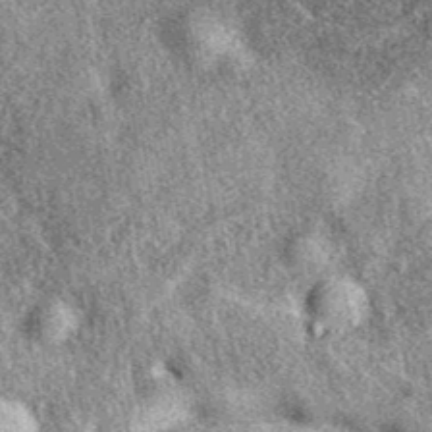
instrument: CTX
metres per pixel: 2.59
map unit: eAb
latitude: 39.3859
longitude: 108.6518
